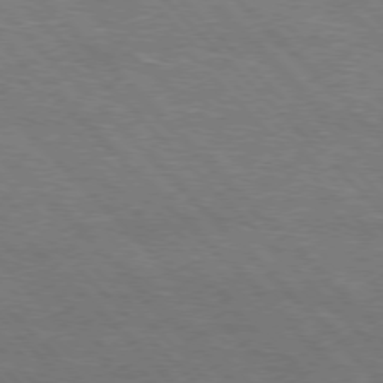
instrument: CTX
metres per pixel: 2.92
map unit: Hpe
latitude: -77.3699
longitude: -12.4790
